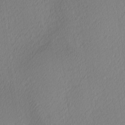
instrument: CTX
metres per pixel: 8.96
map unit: Ave
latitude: 3.4804
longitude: -114.9702
